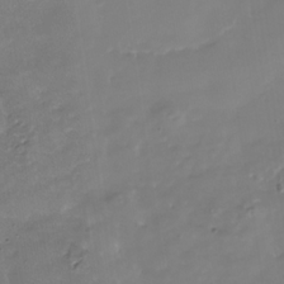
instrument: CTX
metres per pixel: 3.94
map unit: Nhe
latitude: -37.0486
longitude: -90.1956
